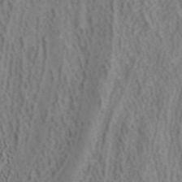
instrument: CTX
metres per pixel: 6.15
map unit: ANa
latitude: 41.3859
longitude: 33.4266
